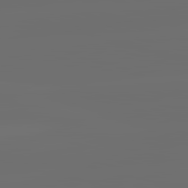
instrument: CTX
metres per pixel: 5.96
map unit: lApd
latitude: 83.7638
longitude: -130.9325
